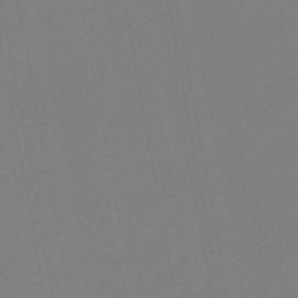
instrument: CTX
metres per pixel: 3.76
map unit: HNb
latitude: -46.4062
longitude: 55.7100
